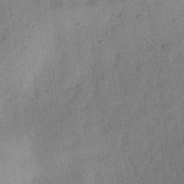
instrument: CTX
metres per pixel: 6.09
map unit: Hve
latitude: -31.5588
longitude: 91.8612
